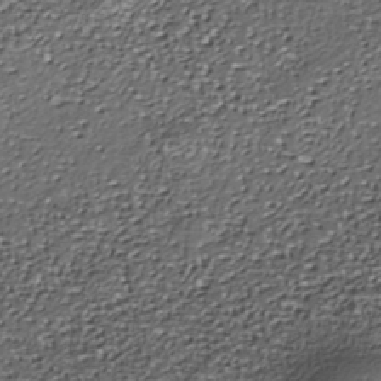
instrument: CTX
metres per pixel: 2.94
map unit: Nhe
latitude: -37.6155
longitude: -87.1592
